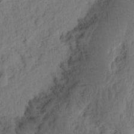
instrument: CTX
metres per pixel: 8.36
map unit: Ht
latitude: 9.8395
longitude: -74.8191
